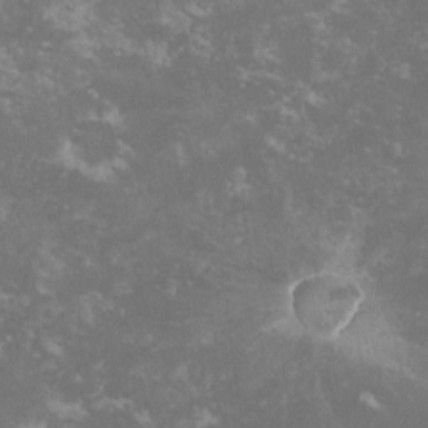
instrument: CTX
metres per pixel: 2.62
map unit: lHvf
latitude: -13.9556
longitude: -99.5182
